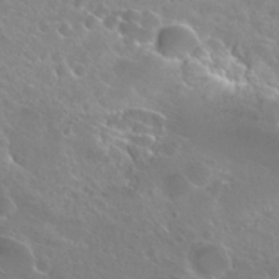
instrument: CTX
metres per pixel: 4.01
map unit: Hto
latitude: 25.5749
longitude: -38.2145
